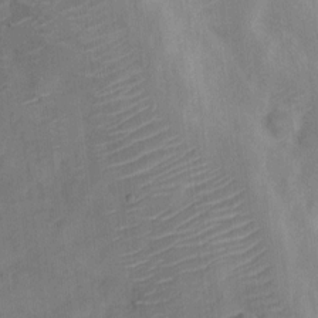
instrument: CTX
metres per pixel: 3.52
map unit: Hto
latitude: 5.5371
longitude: -61.0269
